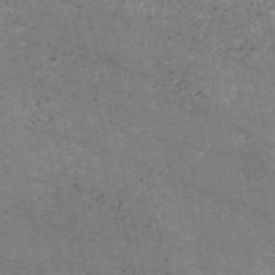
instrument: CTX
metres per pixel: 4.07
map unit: HNb
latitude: -54.3495
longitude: -38.3845
